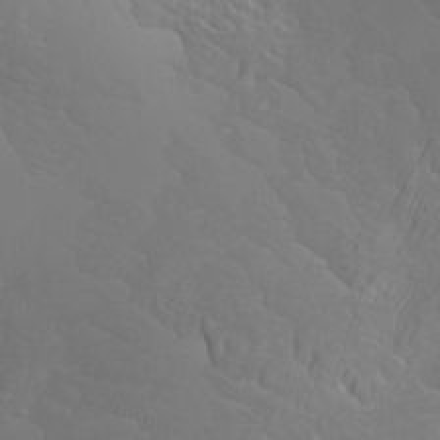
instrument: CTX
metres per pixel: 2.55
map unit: Htu
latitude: -4.3873
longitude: -88.5924
